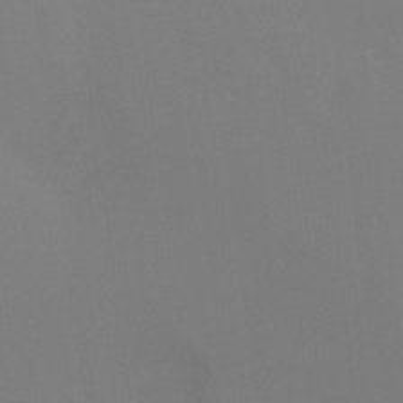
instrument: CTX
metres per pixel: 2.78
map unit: Ht
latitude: -4.2361
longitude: -60.7435
